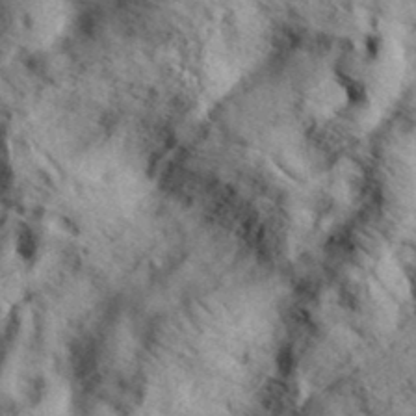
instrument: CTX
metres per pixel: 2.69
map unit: eHh
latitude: 36.9703
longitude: -80.4979
